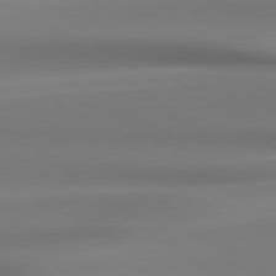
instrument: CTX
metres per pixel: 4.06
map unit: Hpe
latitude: 79.1781
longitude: -133.9339
